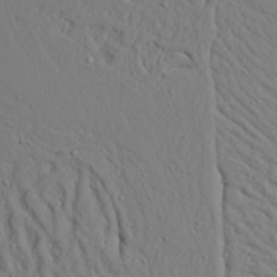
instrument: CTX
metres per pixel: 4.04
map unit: Aa
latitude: 31.0648
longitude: -132.6302
